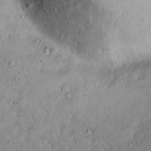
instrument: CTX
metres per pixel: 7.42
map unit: eHh
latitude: 20.0633
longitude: -62.9136
